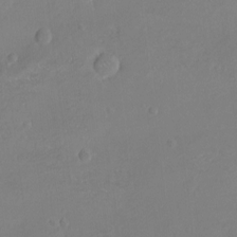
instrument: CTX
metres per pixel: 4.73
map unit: Ht
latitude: -8.3495
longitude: -36.5357
